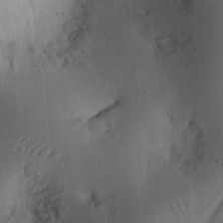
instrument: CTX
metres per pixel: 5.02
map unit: Ht
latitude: 11.8772
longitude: -74.2712
